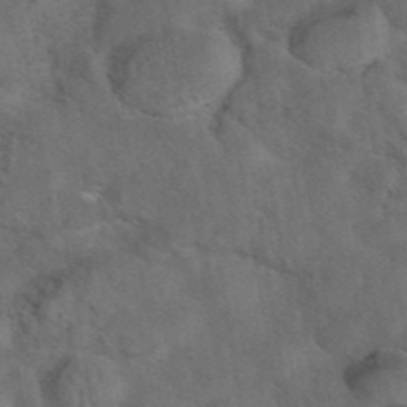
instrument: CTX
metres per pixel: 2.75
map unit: eAb
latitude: 42.4601
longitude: 108.4440
